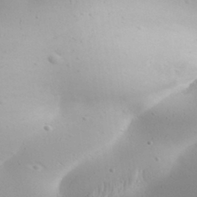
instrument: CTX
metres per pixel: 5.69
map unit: Aa
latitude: 31.7072
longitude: -143.4804
